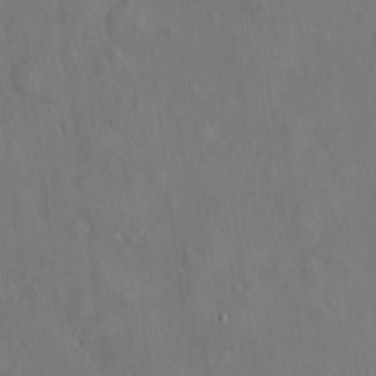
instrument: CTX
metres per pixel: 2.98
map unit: eHh
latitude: 5.3671
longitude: -74.5924
